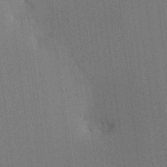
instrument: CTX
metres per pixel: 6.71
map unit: HNhu
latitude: 8.8947
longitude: 15.8801
